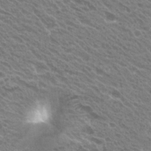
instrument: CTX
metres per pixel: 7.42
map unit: Hto
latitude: 26.8947
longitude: -35.3670
